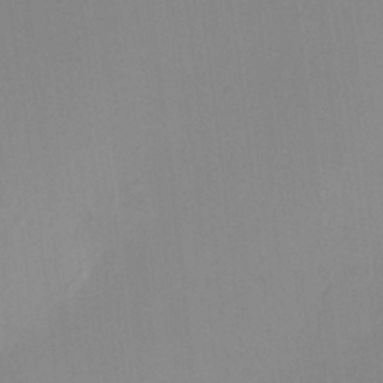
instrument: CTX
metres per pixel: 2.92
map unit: HNhu
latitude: 7.7072
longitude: 10.3495
